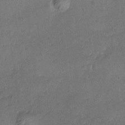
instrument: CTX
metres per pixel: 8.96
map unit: Ave
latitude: -10.5007
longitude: -121.7072
